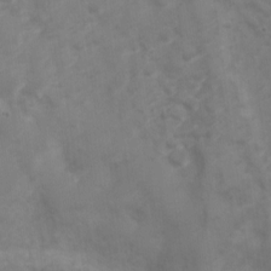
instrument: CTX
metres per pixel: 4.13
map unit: Nve
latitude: -20.6896
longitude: 106.6141
